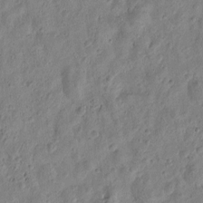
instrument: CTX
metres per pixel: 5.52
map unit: Htu
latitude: -0.0094
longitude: -176.1011
